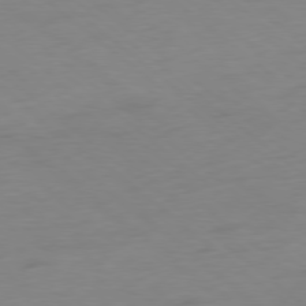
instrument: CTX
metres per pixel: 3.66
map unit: Ap
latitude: -78.7085
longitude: -59.5182
